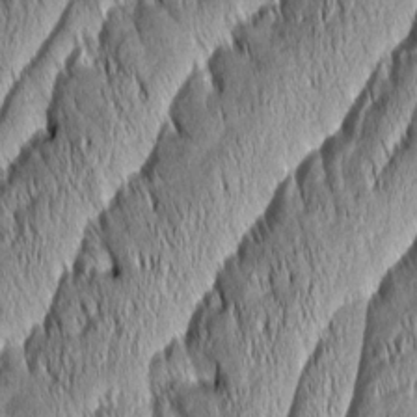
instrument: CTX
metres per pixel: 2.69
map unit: Aa
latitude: 7.4993
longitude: -129.5938
